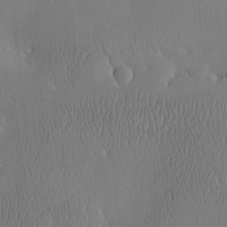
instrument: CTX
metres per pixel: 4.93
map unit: eHh
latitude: -3.9556
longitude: 16.3307
